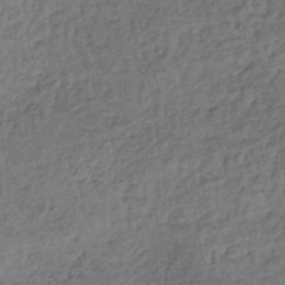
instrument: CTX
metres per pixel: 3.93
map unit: lHb
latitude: -35.9178
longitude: 65.9556
